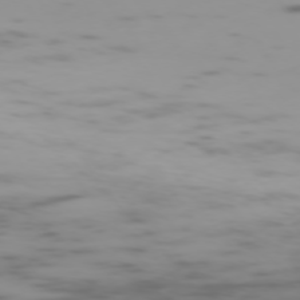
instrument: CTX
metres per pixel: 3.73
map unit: Ap
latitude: -75.6155
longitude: -67.8394
